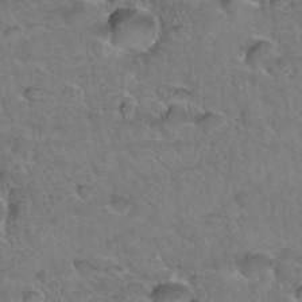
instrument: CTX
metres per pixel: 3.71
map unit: Hto
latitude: 34.6868
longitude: -46.8191
